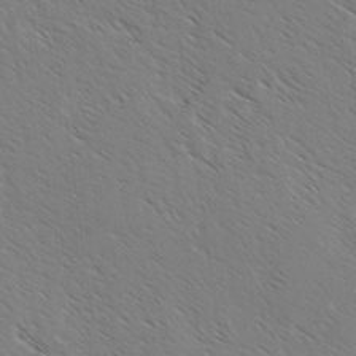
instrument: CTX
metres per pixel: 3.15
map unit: lAvf
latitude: -2.8030
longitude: -113.3293
